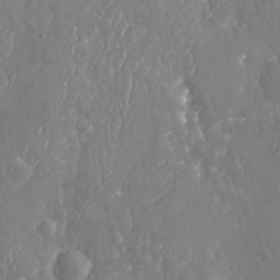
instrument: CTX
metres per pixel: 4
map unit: Nhu
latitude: -20.4062
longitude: -58.0444
